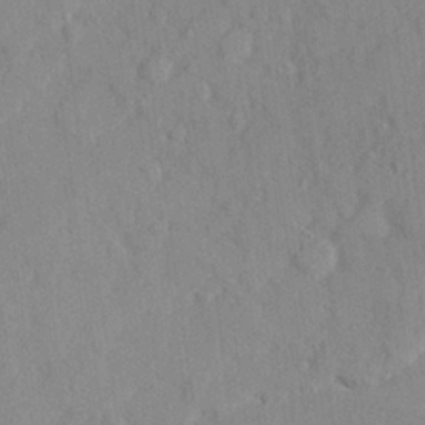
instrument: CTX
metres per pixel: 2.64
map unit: Ave
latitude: 22.1389
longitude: -130.6680
